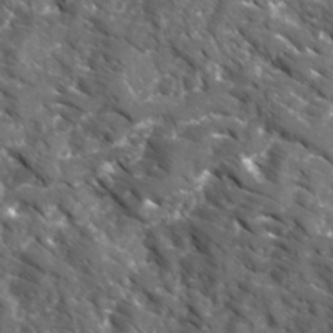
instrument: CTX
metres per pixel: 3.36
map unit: Ave
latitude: 16.7624
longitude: -130.9892
